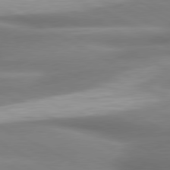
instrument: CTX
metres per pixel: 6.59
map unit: lApd
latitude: 79.5182
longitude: -120.4034
